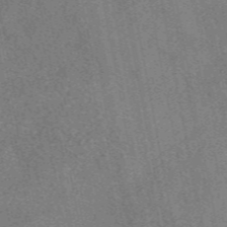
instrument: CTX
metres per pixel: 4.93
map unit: eAb
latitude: 48.5735
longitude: 109.7667
